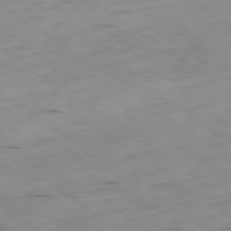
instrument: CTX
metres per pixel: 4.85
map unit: Ap
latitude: -79.4643
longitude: -73.1215
